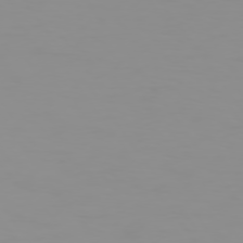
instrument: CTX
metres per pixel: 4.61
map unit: Hpe
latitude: 74.4034
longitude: -128.4790
